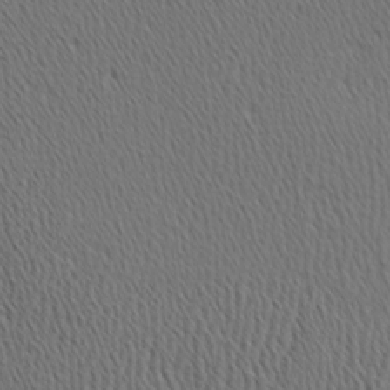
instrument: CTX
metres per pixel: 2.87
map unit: Hve
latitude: 3.4615
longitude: -124.7624
